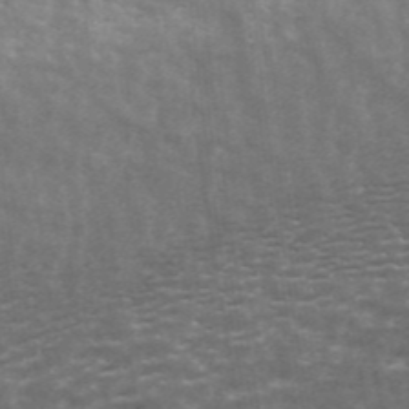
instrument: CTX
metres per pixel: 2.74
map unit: ANa
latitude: 43.8206
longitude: 46.6707
